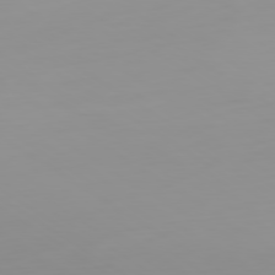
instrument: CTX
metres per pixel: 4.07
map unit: Ap
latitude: -80.1417
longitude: -59.1025
